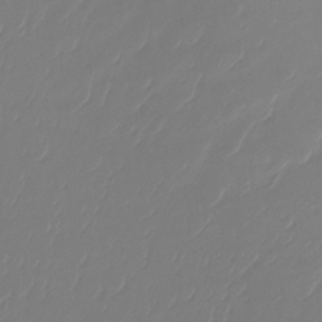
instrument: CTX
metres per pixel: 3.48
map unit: Ht
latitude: -14.5385
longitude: -49.2537
